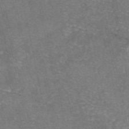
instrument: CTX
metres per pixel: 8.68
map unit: eAb
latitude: 47.7639
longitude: 104.8786
